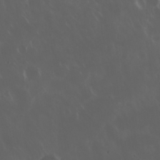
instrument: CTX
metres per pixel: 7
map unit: Nhu
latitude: 30.1956
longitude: -58.8380
